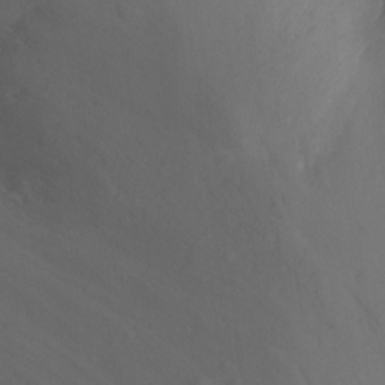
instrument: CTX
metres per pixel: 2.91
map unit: Ht
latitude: -10.0472
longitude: -37.4993
